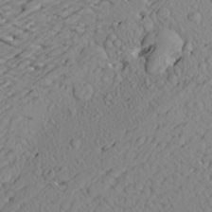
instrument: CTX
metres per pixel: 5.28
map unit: Aa
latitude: 22.9892
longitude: -144.0444
